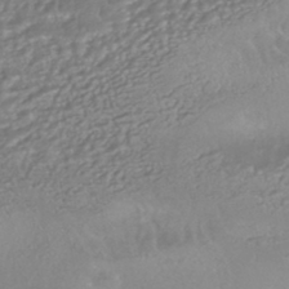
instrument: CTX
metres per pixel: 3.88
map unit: HNhu
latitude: -44.7841
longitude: 95.0675
